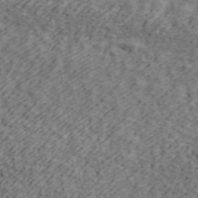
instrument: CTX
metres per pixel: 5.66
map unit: ANa
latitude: 44.9702
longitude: 44.9353
